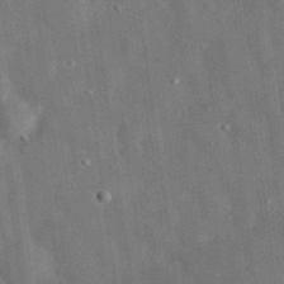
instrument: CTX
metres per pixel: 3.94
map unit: eHh
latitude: 30.9514
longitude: -77.2348
